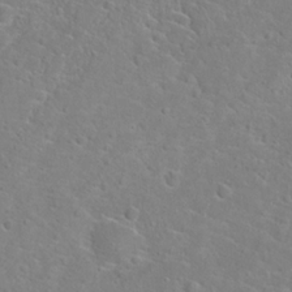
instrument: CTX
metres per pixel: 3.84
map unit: Hto
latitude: 22.6112
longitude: -45.0647
